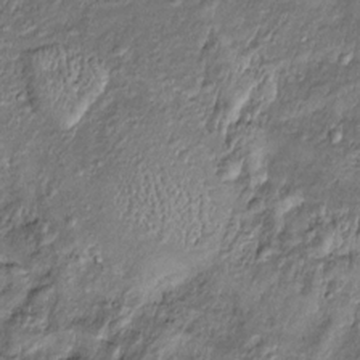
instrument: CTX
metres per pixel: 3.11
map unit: Htu
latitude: -6.5385
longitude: 159.8800
